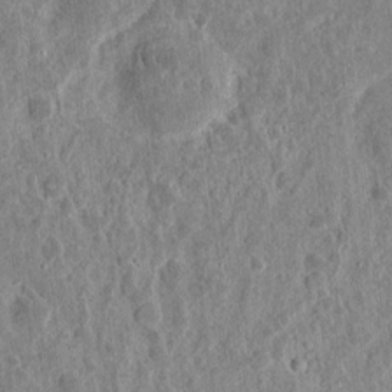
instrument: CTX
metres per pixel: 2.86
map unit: eHh
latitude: 12.1767
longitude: -73.7639
